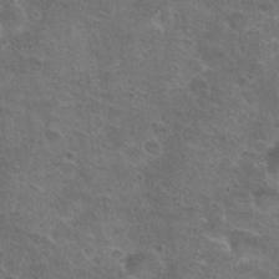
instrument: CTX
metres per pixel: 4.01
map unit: Hto
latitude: 23.9528
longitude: -49.5749
